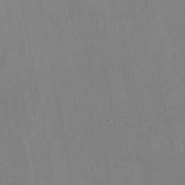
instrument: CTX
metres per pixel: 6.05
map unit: HNhu
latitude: 6.3278
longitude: 4.6896
